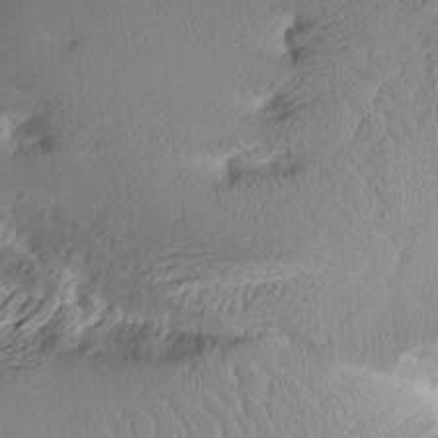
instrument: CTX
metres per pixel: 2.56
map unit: Aa
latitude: 11.7450
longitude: -127.0459
